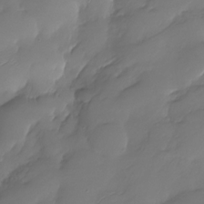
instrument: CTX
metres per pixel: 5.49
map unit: Nhu
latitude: -28.5574
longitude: -60.0444
